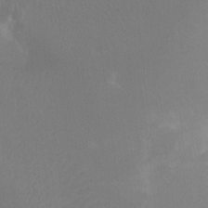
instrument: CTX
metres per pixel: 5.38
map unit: Ht
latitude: -9.0486
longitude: -33.7828
